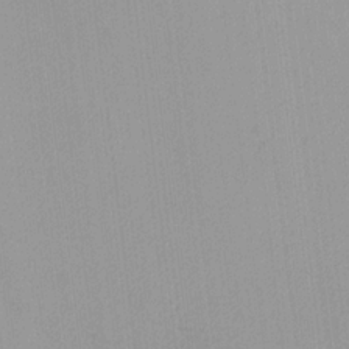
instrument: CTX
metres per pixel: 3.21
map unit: lHvf
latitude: -13.5966
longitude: -101.8961
